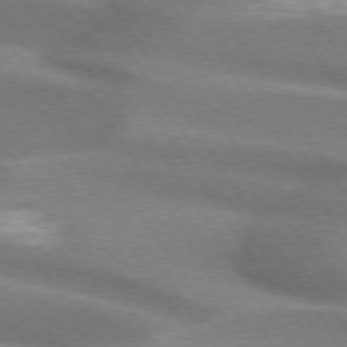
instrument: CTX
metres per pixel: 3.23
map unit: lApd
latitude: 74.4601
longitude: -63.2348
